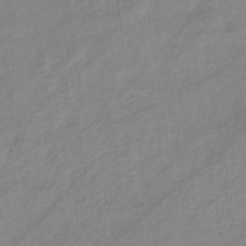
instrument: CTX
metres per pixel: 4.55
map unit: eHb
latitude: -37.7666
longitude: 78.4062
